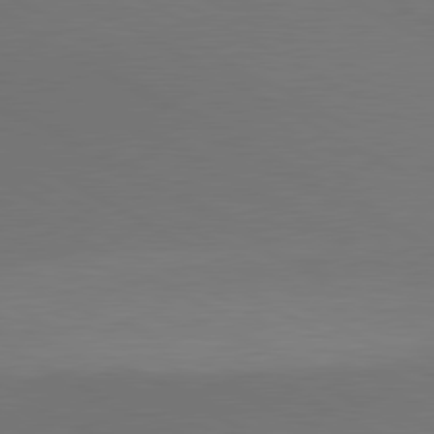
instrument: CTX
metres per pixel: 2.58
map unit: lApd
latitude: 80.6113
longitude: 140.7652
